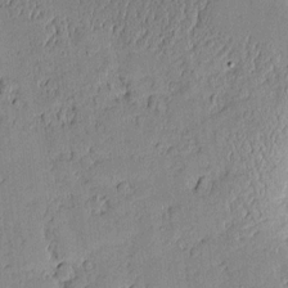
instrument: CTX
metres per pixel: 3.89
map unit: Aa
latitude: 10.1956
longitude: -129.0080
